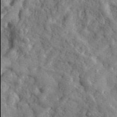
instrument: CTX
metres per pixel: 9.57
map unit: eHh
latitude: 33.7261
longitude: -77.9906
